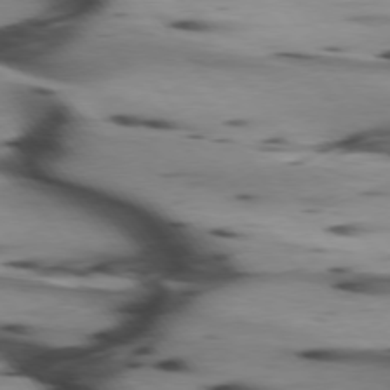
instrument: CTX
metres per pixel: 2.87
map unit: lApd
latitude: 75.1970
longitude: -64.9325
